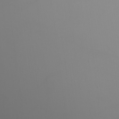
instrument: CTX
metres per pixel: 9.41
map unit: eHh
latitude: -5.2942
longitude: -86.5734
